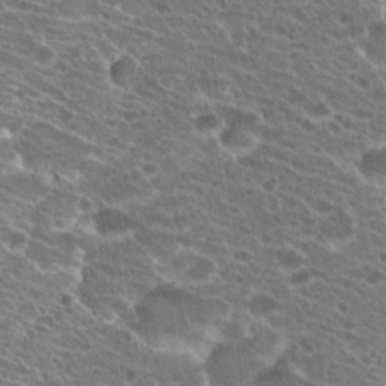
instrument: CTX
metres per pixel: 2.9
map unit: Hto
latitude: 21.4049
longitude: -39.8961
